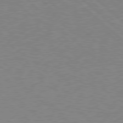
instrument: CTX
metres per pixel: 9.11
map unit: Hpe
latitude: 78.1767
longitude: -127.6883
